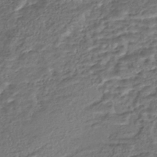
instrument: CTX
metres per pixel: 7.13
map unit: Nhe
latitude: -45.7667
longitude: 151.4265
